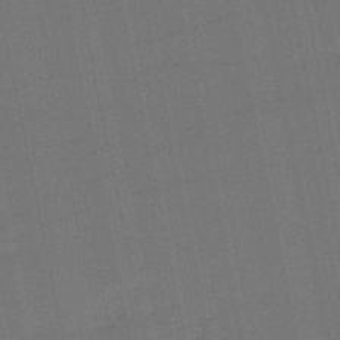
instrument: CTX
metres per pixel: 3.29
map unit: eHb
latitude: -49.9745
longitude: 78.4629
